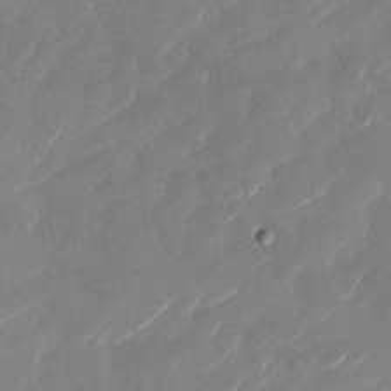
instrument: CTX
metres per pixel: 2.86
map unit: Nhu
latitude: -29.0109
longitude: -72.9514
